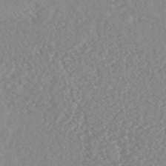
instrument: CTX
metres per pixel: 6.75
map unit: HNhu
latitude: -46.8975
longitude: 104.4251
